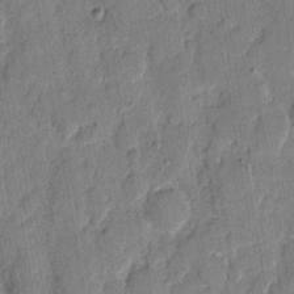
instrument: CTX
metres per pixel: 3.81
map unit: eHh
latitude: 8.2523
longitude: -66.3278
